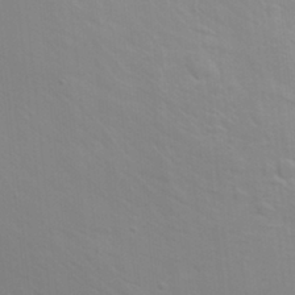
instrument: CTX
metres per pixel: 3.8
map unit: eHh
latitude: 31.4049
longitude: -58.2900
